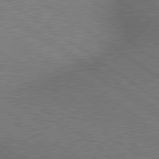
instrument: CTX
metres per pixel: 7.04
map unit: lApd
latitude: 80.1200
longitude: 132.1039
